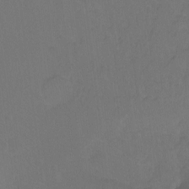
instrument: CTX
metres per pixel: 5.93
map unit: Hto
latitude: -10.7841
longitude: -37.8395
